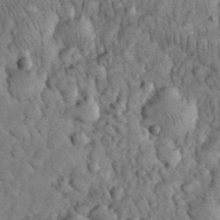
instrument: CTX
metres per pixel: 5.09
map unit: eHh
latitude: 32.6679
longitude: -65.6883
